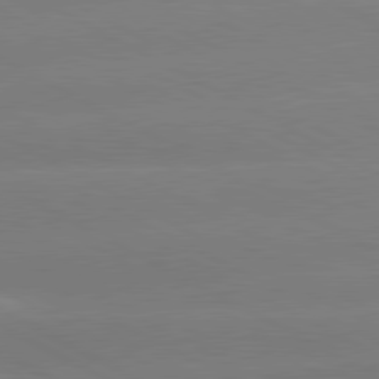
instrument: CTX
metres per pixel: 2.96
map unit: lApd
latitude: 80.6113
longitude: -147.7072
